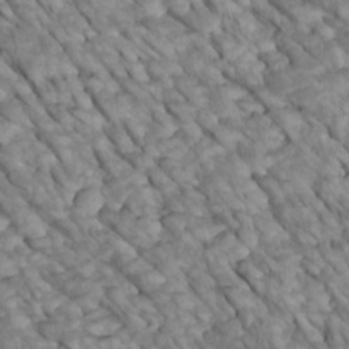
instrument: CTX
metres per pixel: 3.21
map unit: Htu
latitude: 1.9717
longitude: 144.3117
